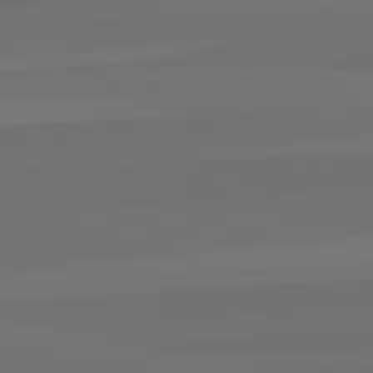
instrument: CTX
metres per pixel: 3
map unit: lApd
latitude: 82.8946
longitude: 161.5588
